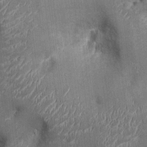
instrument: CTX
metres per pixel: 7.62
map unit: Ht
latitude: -2.6329
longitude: -13.4994
